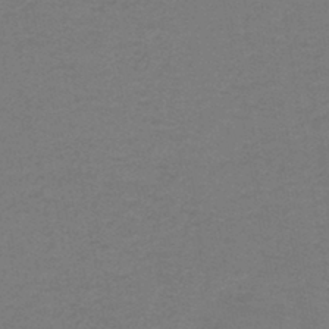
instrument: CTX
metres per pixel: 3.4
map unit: lHb
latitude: -43.2375
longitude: 54.0472
